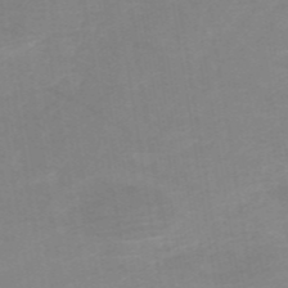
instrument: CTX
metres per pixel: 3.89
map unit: HNb
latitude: -54.4629
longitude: -48.6490
